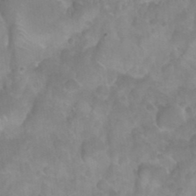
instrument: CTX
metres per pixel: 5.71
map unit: Nhu
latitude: 26.1578
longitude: -54.7624
